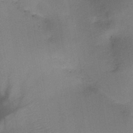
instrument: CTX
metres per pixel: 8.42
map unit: HNb
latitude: -45.9178
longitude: -40.8191
